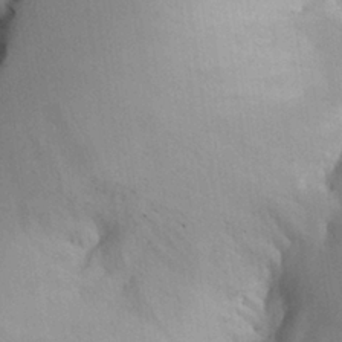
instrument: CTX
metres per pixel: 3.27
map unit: Aa
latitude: 26.4223
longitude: -133.3482
